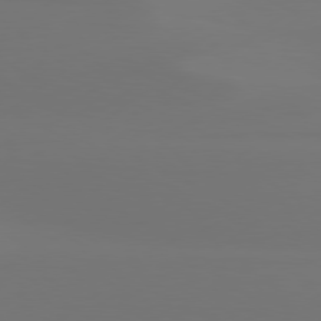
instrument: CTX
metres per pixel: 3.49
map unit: Hpe
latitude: 78.2145
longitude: -129.8772
